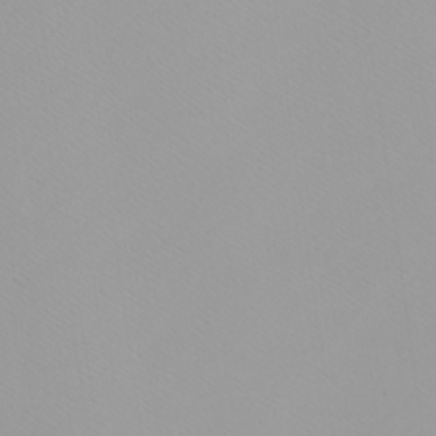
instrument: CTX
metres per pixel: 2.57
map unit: Htu
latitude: -6.2361
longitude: -71.6694
